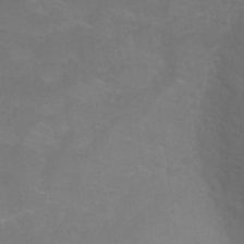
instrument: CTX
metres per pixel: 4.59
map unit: Nhu
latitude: 26.2712
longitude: -54.2522
